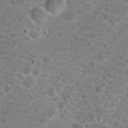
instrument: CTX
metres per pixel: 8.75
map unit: Hto
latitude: 19.5371
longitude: -41.3859
